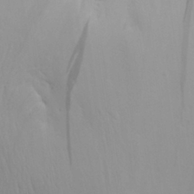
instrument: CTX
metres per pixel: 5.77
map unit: Aa
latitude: 29.4237
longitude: -134.4979
